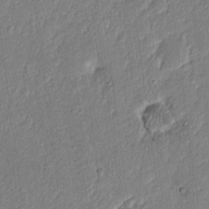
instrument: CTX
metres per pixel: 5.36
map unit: Nhu
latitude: 17.9339
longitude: -73.0837
